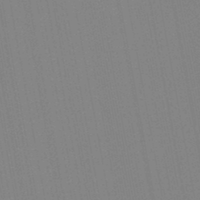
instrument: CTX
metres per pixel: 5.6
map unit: lHb
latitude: -46.4440
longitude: 71.8045
